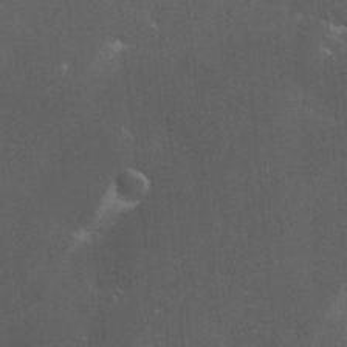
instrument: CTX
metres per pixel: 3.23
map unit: Ave
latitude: -0.1984
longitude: -113.2915
